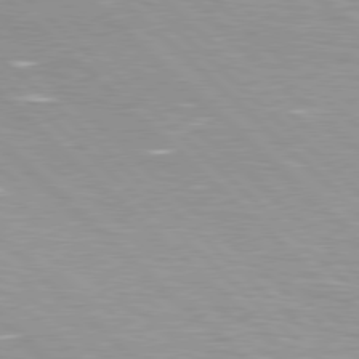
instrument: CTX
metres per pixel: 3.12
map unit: Hpe
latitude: 78.2334
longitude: -139.2159
